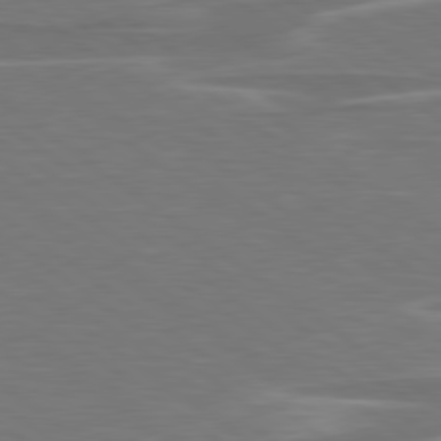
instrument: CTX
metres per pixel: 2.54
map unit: lApd
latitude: 79.1026
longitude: -94.5546
